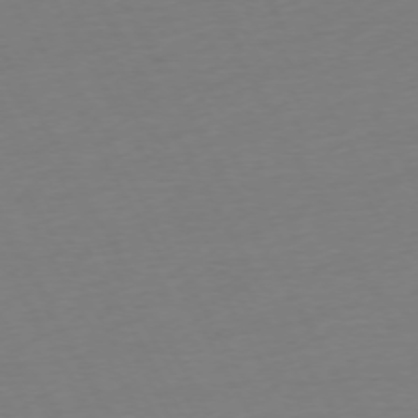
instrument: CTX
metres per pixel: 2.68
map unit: Ap
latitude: -74.0850
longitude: -69.2159
